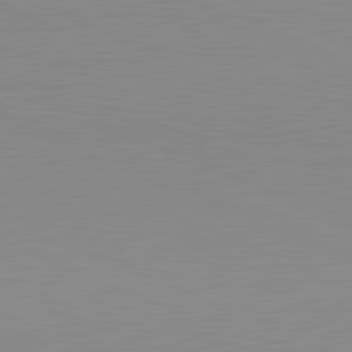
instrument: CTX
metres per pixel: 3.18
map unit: lApd
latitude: 81.8016
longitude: -168.4979
